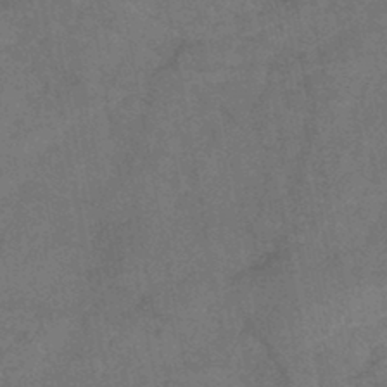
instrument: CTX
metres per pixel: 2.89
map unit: HNb
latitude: -45.0486
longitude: -37.4427
